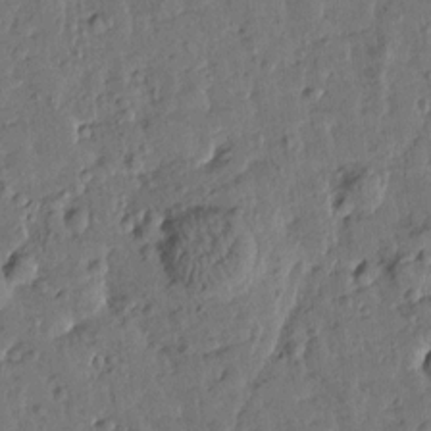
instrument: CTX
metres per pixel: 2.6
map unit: Htu
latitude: 0.4601
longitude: -179.6694
